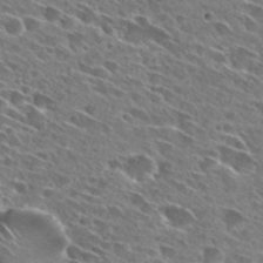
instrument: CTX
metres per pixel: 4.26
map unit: Hto
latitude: 27.6883
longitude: -43.6505
